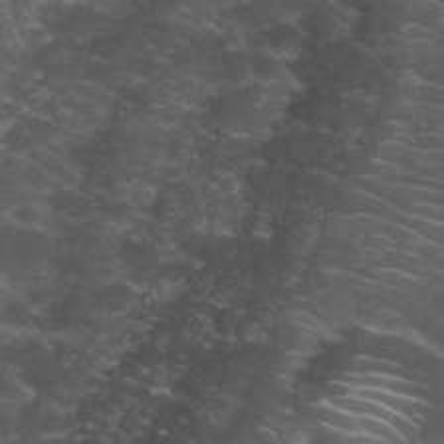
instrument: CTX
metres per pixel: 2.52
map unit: Nhu
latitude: 28.1578
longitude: -60.7813
